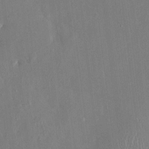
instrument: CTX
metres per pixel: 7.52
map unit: HNhu
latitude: 5.9150
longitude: 3.1053
